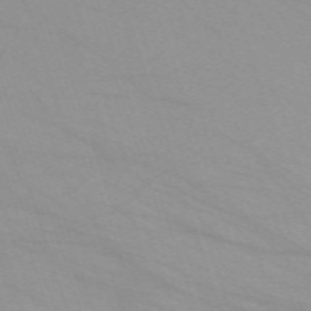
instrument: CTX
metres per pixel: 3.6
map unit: eHh
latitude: -64.0850
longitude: 52.6707
